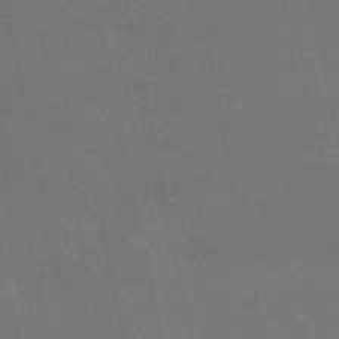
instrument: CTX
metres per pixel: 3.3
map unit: HNb
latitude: -52.5951
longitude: -40.1388
